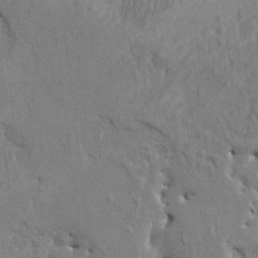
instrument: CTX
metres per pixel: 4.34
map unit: HNhu
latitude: 3.8394
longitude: -3.8961
